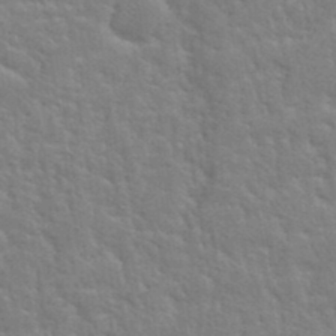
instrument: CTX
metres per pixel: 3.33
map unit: Hto
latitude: 35.2914
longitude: -51.8772
